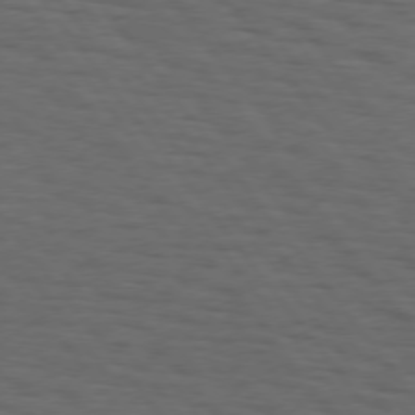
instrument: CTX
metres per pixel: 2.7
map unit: Hpe
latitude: 75.0458
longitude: -133.3671
